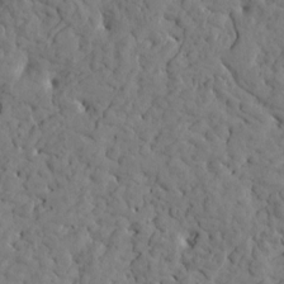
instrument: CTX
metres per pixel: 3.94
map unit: Htu
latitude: -1.5777
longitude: 179.6155
